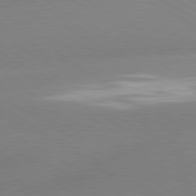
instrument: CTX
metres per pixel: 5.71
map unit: lApd
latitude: 80.3089
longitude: -153.0837
